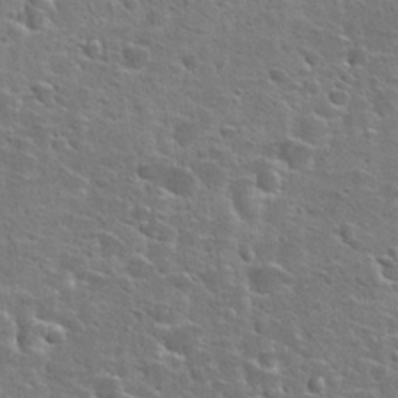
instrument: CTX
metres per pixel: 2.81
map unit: Hto
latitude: 25.6504
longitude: -49.3104
